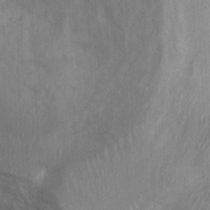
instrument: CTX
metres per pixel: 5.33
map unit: Ht
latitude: 3.5371
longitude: -28.3278
